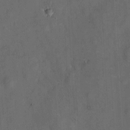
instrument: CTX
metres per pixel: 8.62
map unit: eHh
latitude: 5.3859
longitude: -69.0270
